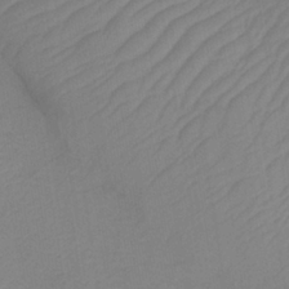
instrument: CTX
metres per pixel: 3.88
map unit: lHb
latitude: -35.8800
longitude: 72.8786
